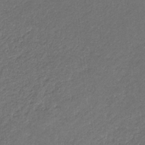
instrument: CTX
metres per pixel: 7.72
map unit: lHb
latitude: -30.9352
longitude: 66.0283
